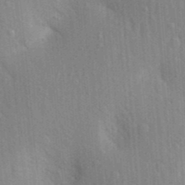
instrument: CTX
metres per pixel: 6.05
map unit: Aa
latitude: 26.1578
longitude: -149.6505
